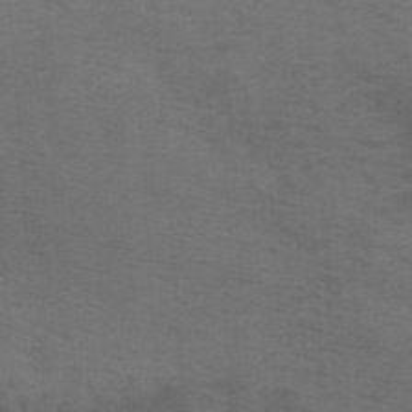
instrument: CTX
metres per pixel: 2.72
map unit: HNb
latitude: -45.8422
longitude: -45.8394
